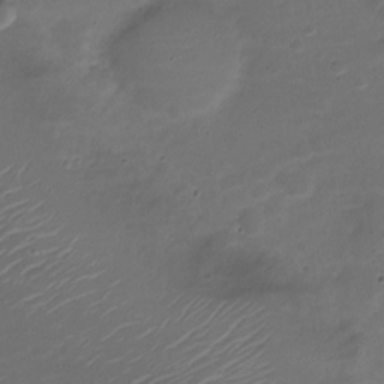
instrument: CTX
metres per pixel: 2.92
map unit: Nve
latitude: -20.9541
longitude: 104.1794
